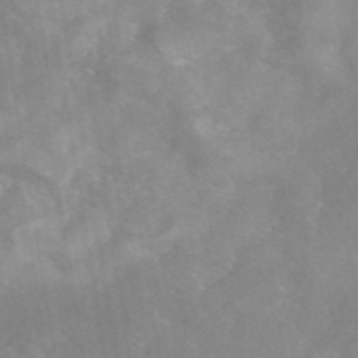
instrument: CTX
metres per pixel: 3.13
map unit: eAb
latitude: 45.7072
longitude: 126.7085
